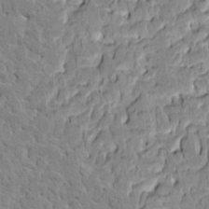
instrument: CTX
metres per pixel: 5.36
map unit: HNhu
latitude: 7.7261
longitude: -2.9891
